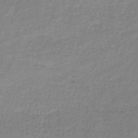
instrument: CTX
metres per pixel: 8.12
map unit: lHb
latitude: -41.0675
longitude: 71.5777
